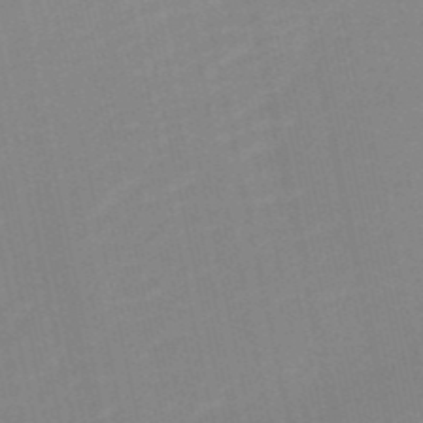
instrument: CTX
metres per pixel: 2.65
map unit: HNb
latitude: -51.8611
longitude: -48.1956
